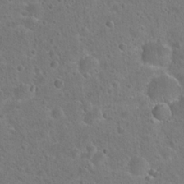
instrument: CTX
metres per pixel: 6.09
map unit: Hto
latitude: 22.3278
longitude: -48.6490
